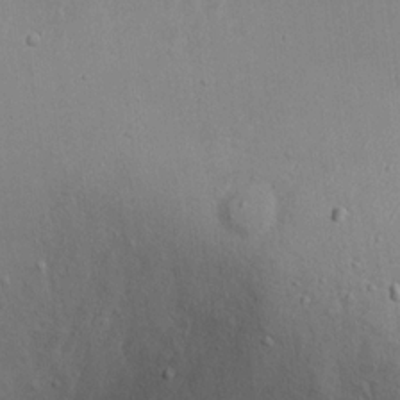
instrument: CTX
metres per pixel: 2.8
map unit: eHh
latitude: 18.1011
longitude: -72.4223
